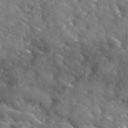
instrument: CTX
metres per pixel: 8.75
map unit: Ave
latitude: 18.4412
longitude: -130.2901
